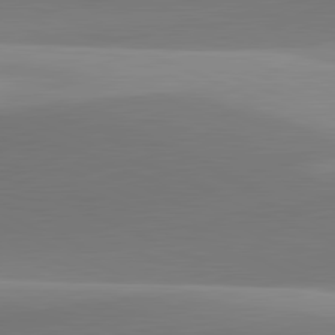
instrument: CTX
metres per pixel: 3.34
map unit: lApd
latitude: 82.0444
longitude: 144.7274
